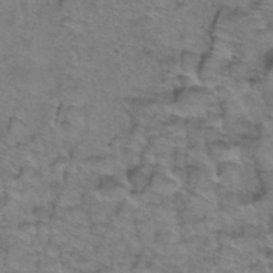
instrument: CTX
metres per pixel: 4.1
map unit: Hto
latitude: 39.0080
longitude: -44.2144
